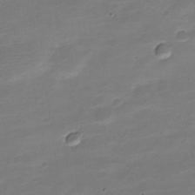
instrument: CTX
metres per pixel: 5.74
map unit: Nve
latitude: -21.5399
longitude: 105.4076
